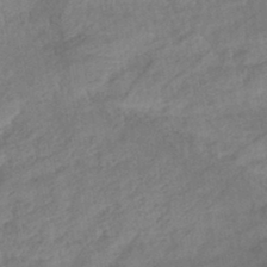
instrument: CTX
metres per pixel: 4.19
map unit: eHb
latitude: -42.2361
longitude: 83.3321
